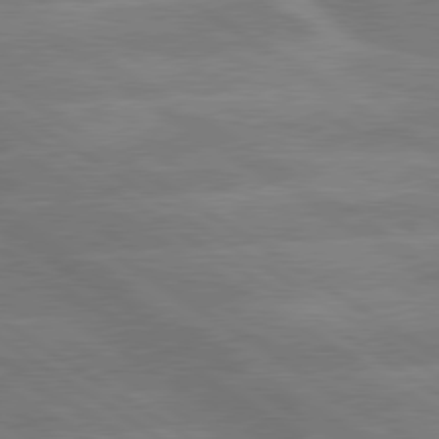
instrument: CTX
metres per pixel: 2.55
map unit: lApd
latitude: 79.7828
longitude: -122.5168
